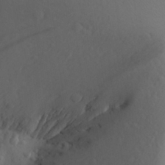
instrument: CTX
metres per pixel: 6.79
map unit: Aa
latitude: 23.9528
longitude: -145.8205
